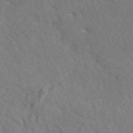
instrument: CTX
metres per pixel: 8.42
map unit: eAb
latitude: 50.3845
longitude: 117.1431
